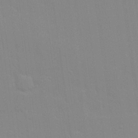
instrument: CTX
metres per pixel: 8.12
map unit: Hve
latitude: 24.6301
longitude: -92.5923
